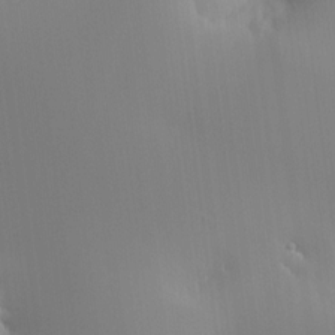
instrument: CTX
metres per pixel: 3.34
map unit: HNhu
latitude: 10.3656
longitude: 15.6533
